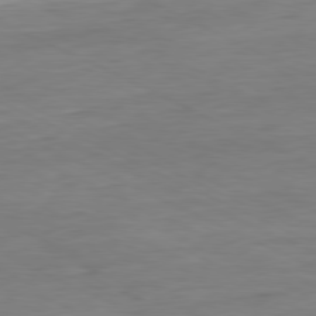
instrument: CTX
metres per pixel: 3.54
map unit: Ap
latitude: -80.7086
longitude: -81.6883
